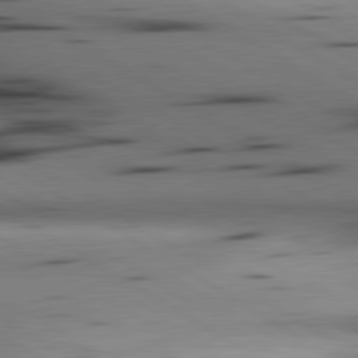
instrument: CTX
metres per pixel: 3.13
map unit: lApd
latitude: 80.3845
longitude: 160.8597
